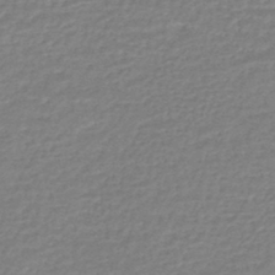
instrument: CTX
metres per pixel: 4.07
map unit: HNhu
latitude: -46.7463
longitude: 98.6518
